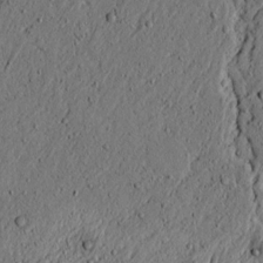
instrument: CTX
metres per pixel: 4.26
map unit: lAvf
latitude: 4.6113
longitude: 166.7652
